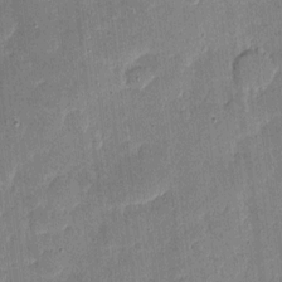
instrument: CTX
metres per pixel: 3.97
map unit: eHh
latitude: 4.1389
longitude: -71.1025
